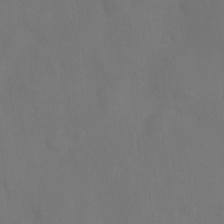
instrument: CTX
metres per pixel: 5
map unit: Ht
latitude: 2.1578
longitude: -23.3482
